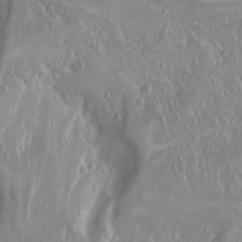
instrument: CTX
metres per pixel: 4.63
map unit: Nhu
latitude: -4.4062
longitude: -87.4237
